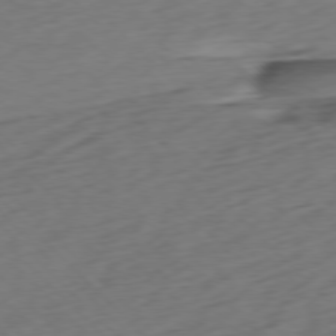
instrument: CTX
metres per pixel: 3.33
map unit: Ap
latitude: -77.2754
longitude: -80.2145
